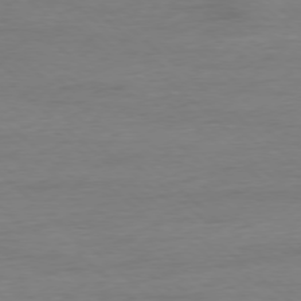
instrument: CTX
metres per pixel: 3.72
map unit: Ap
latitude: -78.1039
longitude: -97.5182
